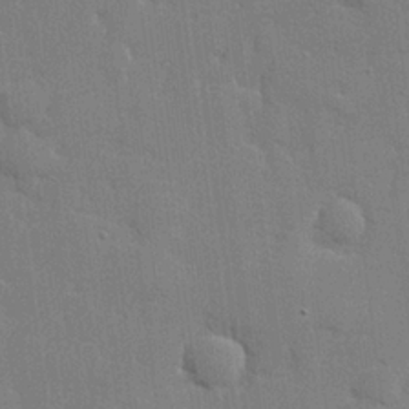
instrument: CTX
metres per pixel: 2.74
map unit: lHvf
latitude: 23.7072
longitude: 142.5762
